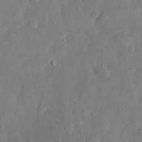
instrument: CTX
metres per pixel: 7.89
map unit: eHh
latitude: 30.3090
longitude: -73.6127
